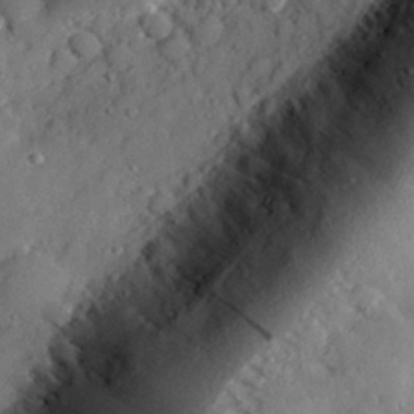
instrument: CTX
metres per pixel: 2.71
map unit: lHvf
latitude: 32.3089
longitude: -85.2159
